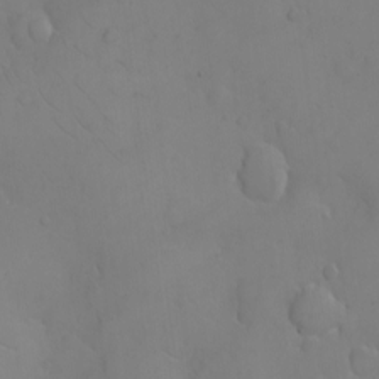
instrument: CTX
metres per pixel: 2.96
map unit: eHh
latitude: -9.1998
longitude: -65.8961
